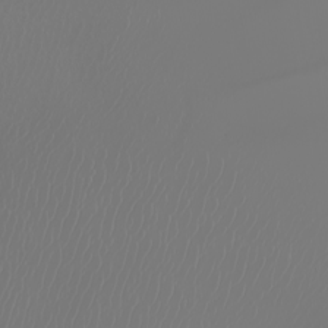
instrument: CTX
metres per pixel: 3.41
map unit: Nhu
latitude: -9.0297
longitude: -95.1970
